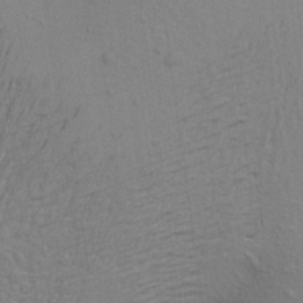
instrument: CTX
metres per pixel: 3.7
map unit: Aa
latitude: 21.4616
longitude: -148.1767
